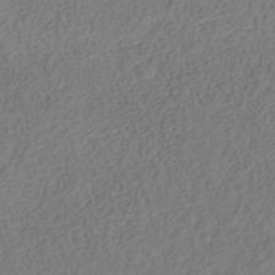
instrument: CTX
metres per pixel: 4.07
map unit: Nhe
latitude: -41.2187
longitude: -110.6113
